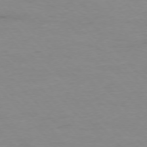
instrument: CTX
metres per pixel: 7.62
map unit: Ap
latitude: -77.0675
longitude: -83.4426
